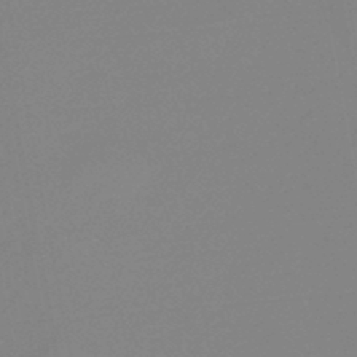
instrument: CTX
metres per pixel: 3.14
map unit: eHb
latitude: -44.7085
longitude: 88.3306
